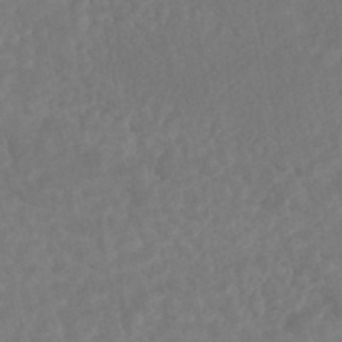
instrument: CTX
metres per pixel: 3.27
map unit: HNhu
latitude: -45.9556
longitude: 96.8975
